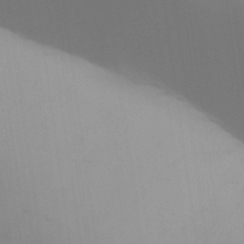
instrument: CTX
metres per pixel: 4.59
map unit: Aa
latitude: 32.1389
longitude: -144.8569
